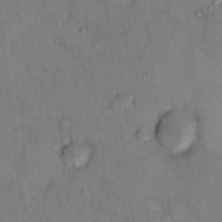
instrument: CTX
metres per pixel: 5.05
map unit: eHh
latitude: 13.5938
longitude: -62.7058
